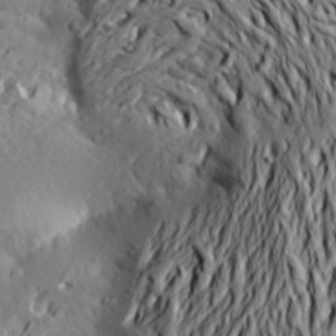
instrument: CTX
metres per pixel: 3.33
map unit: Aa
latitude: 19.6127
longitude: -149.9339
